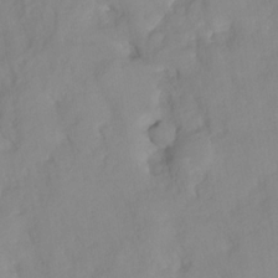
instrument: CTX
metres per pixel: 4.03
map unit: HNhu
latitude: -24.0472
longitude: 49.4266
